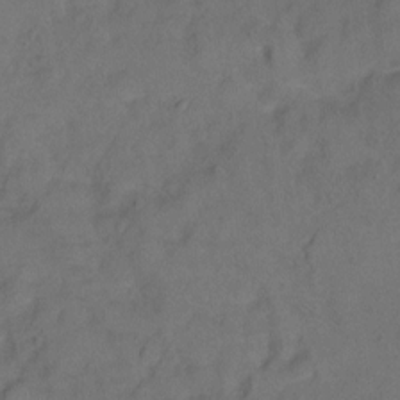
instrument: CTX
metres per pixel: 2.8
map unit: Ht
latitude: 1.6127
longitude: -33.0647
